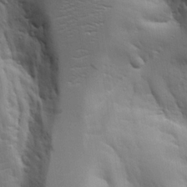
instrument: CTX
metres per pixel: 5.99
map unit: Aa
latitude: 18.7435
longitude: -125.4993
